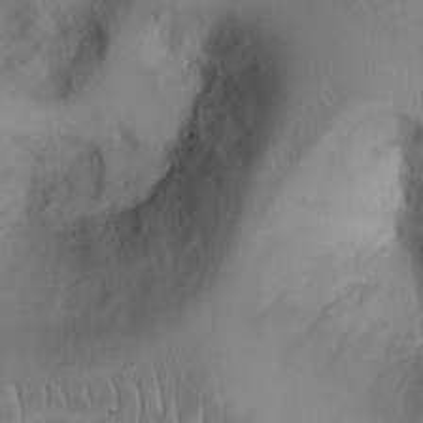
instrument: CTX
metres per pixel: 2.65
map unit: Hto
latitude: 12.3278
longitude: -56.3089
